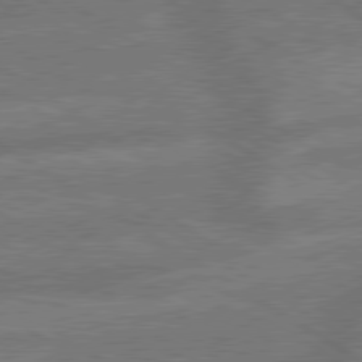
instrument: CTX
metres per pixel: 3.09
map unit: lApd
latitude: 79.5749
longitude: -165.7639
